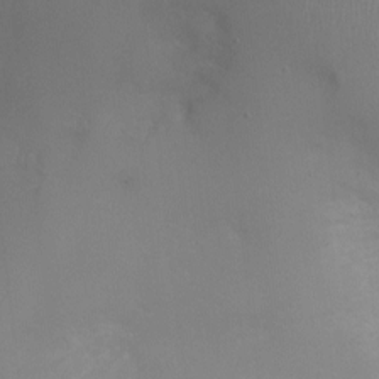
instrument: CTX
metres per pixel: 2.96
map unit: Ht
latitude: -1.0298
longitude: -16.1578
